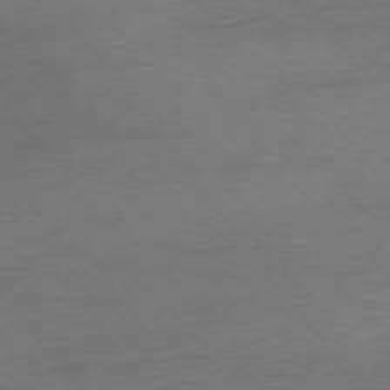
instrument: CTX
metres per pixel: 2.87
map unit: Ap
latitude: -75.2943
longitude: -73.1781
